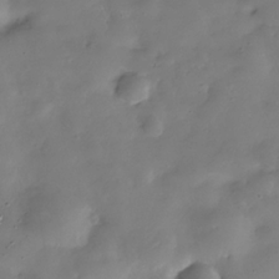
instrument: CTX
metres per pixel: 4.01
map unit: Hve
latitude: -30.3873
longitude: 94.8408
